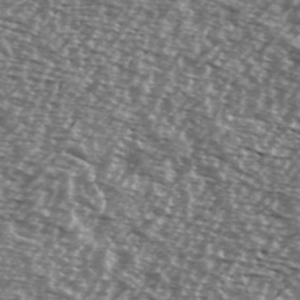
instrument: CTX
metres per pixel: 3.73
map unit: Ave
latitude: 38.6301
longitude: -112.3467
